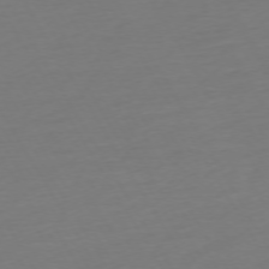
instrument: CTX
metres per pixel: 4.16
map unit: Ap
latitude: -74.7086
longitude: -68.7624
